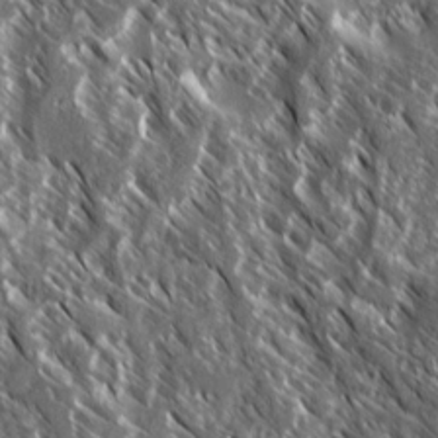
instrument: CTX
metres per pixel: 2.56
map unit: Ave
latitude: 14.9514
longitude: -133.8205
